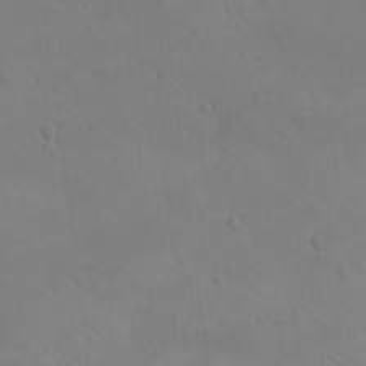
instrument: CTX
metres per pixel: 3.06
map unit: eHh
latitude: -8.9919
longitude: -66.9702
